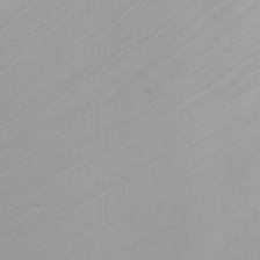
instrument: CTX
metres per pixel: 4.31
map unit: Nhu
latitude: -4.1039
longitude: -84.8191
